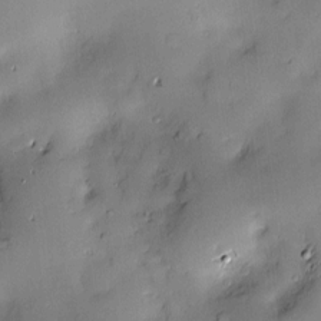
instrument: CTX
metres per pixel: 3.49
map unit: Hve
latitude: -10.0094
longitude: 175.7288
